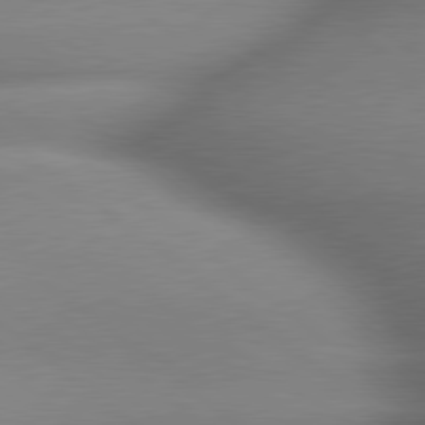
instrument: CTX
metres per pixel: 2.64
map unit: lApd
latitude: 79.8773
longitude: -163.8773
